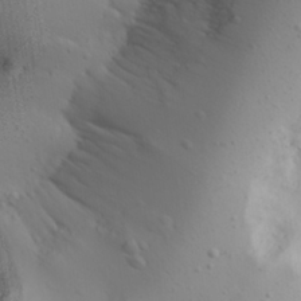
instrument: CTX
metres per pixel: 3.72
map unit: Aa
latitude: 28.8947
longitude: -146.4412
